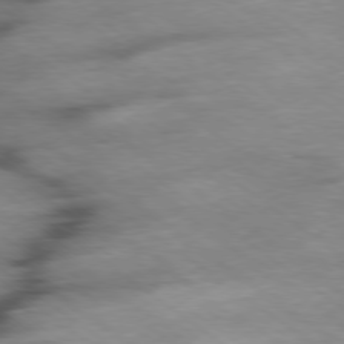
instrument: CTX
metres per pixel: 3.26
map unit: Ap
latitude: -78.9163
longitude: -91.5182
